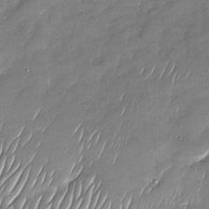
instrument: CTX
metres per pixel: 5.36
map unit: Nhu
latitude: -27.8800
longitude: -62.2145
